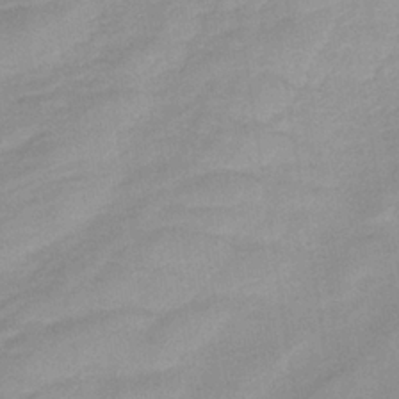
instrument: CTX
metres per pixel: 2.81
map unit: lHb
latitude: -34.8786
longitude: 65.1431
